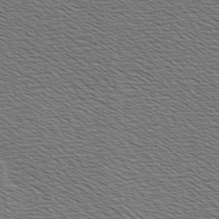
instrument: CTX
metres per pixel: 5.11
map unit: Hve
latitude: 3.2348
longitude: -125.3292
